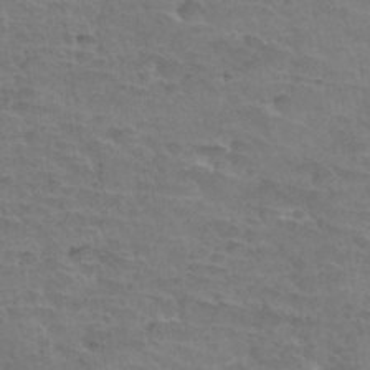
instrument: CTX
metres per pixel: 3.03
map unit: Hto
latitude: 35.6694
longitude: -44.2522
